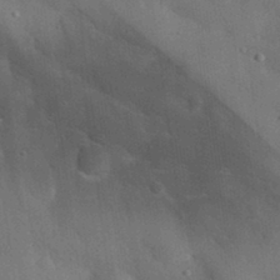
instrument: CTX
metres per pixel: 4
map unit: eHh
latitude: 30.6680
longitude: -77.1025
